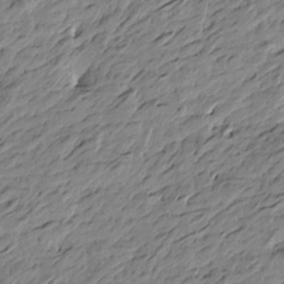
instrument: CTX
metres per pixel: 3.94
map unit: Htu
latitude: -4.7085
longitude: -178.2523
